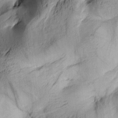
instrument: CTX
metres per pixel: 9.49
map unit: lAa
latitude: 5.1781
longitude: -113.8205
